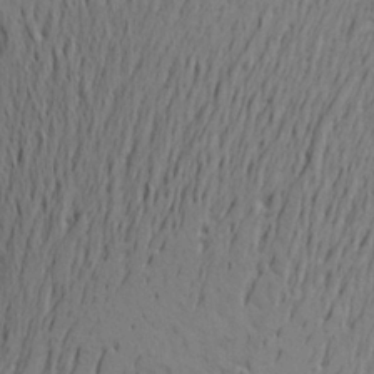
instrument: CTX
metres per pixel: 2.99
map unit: Aa
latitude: 21.2537
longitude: -148.3278
